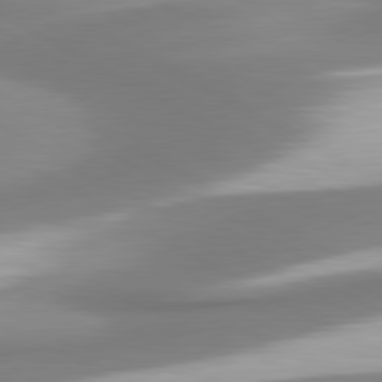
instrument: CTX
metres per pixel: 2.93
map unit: lApd
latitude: 80.5168
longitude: 178.0661
